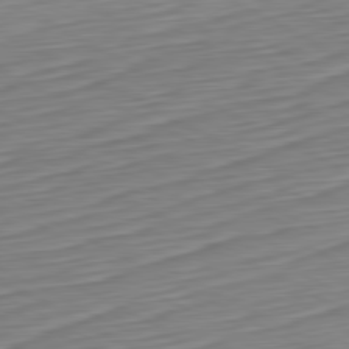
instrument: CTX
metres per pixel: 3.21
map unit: Hpe
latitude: -80.9353
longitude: 21.5021
